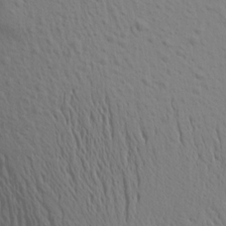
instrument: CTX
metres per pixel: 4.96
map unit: Aa
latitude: 16.3656
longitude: -143.6127
